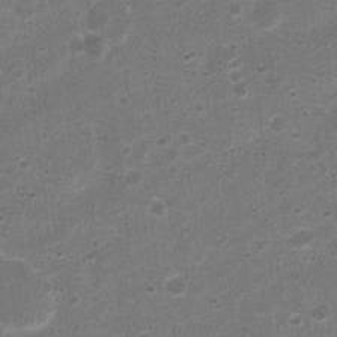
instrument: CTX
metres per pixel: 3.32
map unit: Nhu
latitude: 4.2522
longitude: -25.9339
